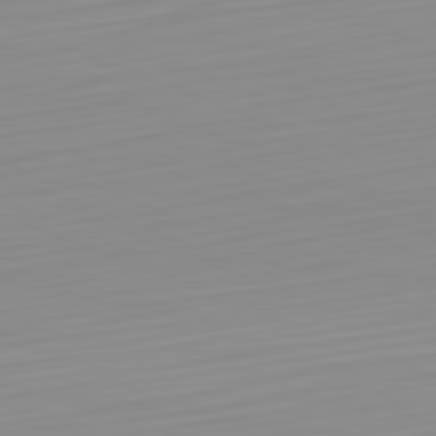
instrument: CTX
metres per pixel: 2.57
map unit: Hpe
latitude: -82.4818
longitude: 16.6897
